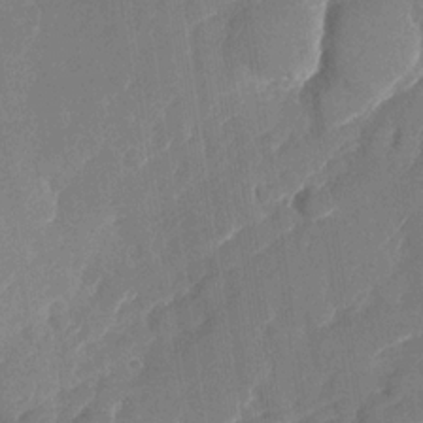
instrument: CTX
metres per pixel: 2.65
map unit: Nhu
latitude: -27.6910
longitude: -64.2711
